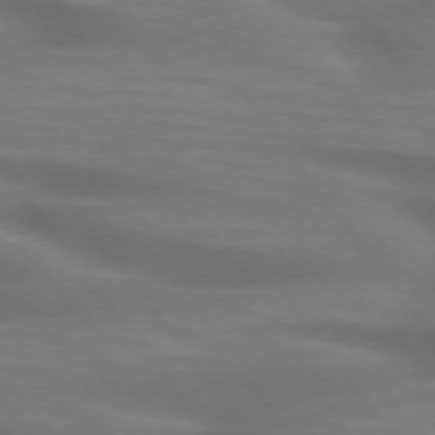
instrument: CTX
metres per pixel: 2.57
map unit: lApd
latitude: 75.4238
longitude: -59.8583
